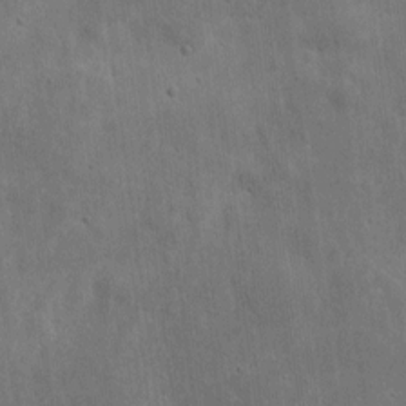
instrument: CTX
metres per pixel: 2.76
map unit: eHh
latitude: 7.7639
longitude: -72.6302
